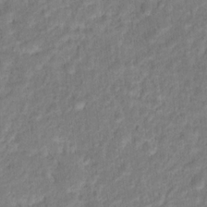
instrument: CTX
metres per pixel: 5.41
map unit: Hto
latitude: 16.8002
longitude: -40.5923
